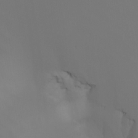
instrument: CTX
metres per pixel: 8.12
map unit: Nhu
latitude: -6.8597
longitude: -93.4048
